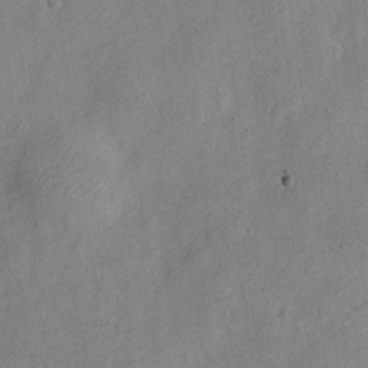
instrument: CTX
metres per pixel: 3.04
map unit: Nve
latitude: -24.0283
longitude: 107.1620
